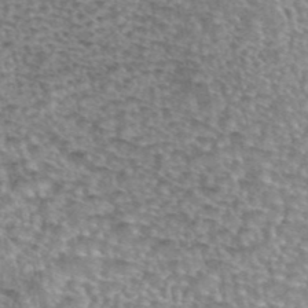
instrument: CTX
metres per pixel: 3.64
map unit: eAb
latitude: 44.1200
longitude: 104.3684
